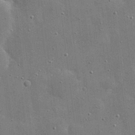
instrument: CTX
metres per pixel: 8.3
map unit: eHh
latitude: 20.3468
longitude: -67.1592
